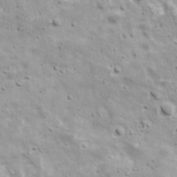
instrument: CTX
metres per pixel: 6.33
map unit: Ave
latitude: 17.4993
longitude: -133.8205
